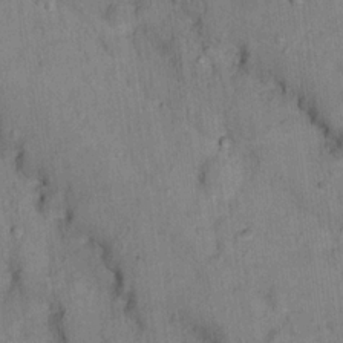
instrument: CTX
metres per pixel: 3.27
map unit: Nhu
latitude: 14.9892
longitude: -31.4994
